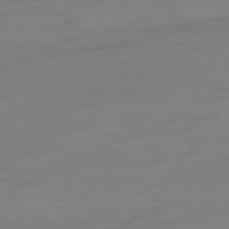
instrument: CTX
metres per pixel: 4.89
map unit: Ap
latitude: -78.6896
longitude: -77.2159
